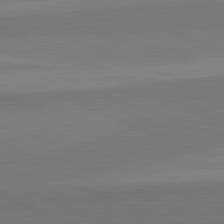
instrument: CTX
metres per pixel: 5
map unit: lApd
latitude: 82.4601
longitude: 156.8030
